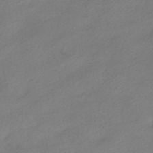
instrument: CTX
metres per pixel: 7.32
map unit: HNhu
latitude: -40.4440
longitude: 95.7855
